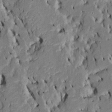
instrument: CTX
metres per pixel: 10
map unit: Htu
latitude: -7.6155
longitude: 145.2943
